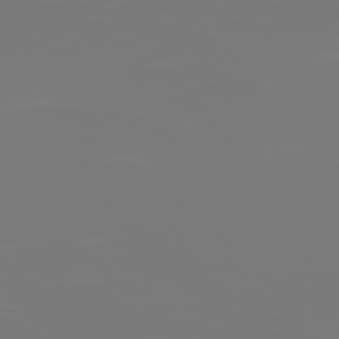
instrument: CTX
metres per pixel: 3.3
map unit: Hpe
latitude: 77.5749
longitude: -134.5357
